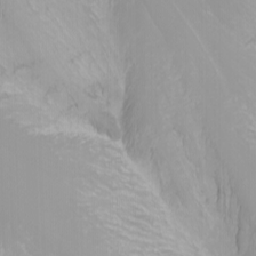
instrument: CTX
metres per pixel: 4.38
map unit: Nhu
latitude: -1.3699
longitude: -77.9150
